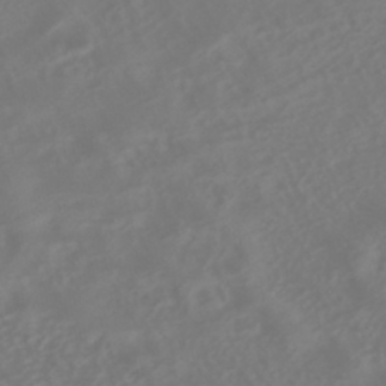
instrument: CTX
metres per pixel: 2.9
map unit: HNhu
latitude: -40.9542
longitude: 99.9745
